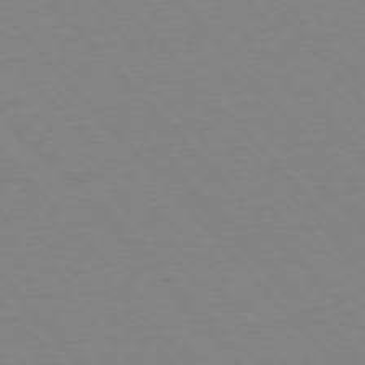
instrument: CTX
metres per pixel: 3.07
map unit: Ap
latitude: -76.5952
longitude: -86.3656
